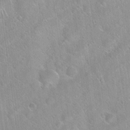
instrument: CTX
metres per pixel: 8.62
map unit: Hto
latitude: 20.5357
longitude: -53.6316
